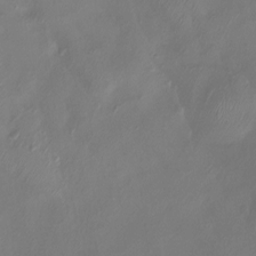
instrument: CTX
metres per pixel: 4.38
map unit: Htu
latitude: -13.9367
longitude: -47.2537
